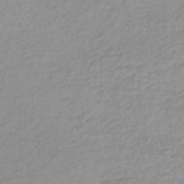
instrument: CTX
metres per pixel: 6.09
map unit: lHb
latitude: -34.9542
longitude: 69.5021
